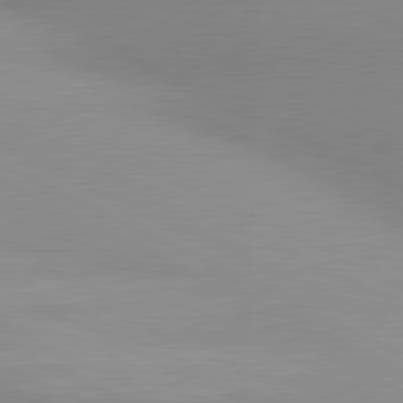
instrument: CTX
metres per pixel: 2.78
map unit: lApd
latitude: 80.9136
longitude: 134.0472
